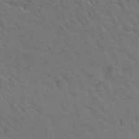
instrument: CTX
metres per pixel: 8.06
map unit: Hto
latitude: 31.4049
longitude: -47.1592
